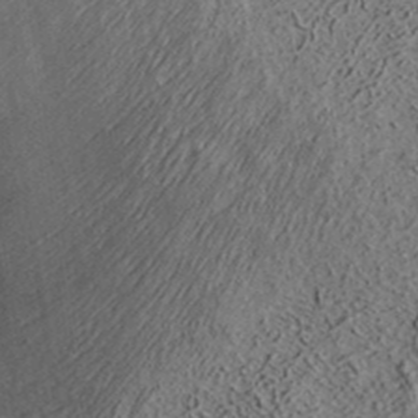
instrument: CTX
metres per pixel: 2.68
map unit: ANa
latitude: 35.7449
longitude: 12.8975
